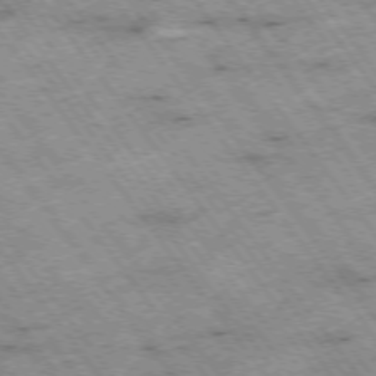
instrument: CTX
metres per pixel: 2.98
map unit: Hpe
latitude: -75.2565
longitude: 4.0661
